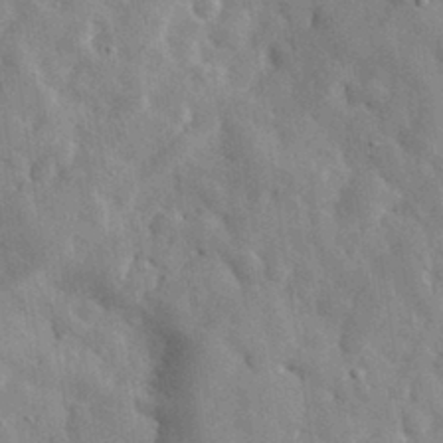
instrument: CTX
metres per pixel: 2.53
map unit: eHh
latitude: 32.0444
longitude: -73.3293
